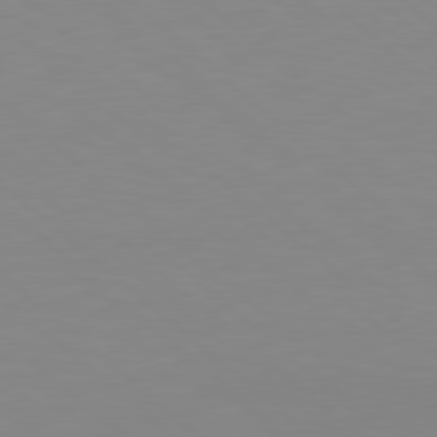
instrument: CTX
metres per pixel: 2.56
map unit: Hpe
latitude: 78.1956
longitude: -165.5938
